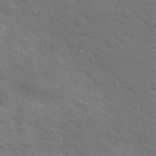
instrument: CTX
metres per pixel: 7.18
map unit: Nhu
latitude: 18.2144
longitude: -33.6505
